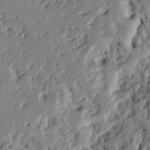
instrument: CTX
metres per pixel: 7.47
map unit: Ht
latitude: 8.6113
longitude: -77.5938
